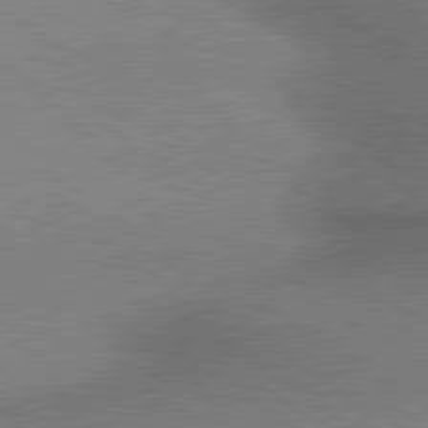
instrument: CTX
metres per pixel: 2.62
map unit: lApd
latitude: 80.2900
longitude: 165.2943
